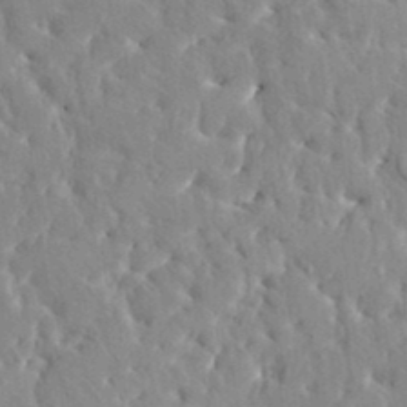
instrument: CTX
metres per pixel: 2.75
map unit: HNhu
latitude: 5.0080
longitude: 10.2740
